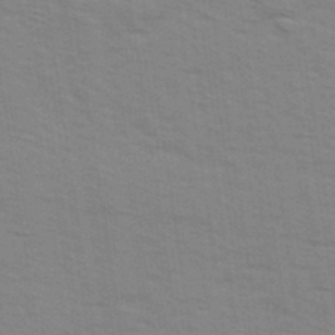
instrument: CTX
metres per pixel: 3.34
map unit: Ave
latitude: 14.9514
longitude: -102.8380
